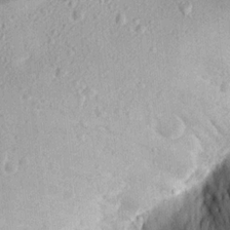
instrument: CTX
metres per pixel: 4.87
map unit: Aa
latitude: 16.2900
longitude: -147.2537
